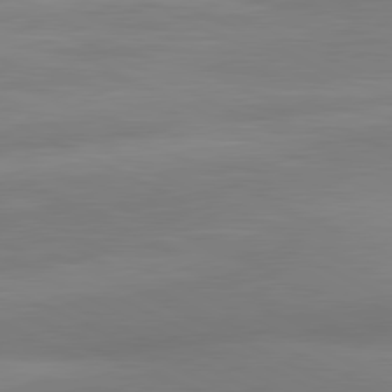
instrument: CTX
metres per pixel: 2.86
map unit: lApd
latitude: 80.9514
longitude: 131.5210
